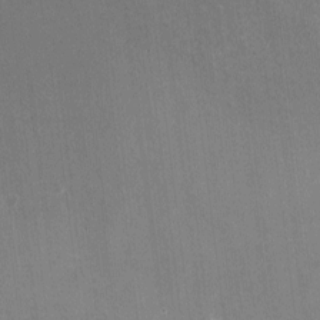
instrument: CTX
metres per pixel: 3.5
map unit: HNhu
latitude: -0.4629
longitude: -2.1011
